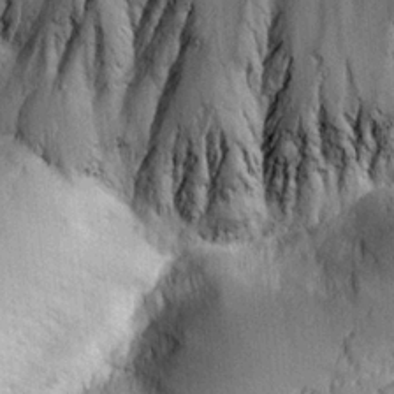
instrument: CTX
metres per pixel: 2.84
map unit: Ave
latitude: 23.2537
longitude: -133.5371
